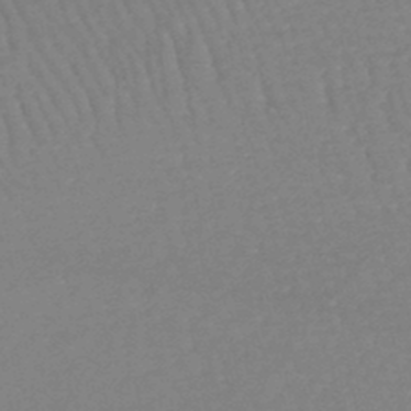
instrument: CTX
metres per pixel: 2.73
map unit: lHb
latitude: -45.0486
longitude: 77.6911
